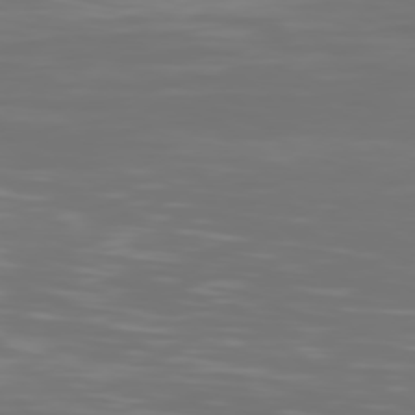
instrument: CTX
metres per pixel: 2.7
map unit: Hpe
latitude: 77.3481
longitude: -135.2348
